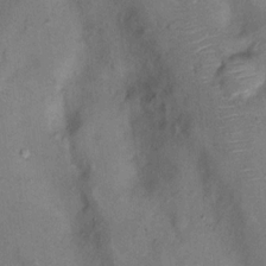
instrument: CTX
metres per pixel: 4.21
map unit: Nhu
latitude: 11.8772
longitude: -28.5923
